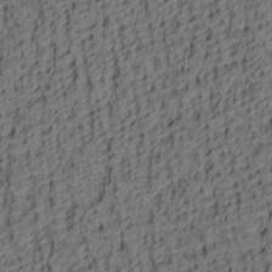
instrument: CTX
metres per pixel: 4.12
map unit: lAa
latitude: 4.6679
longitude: -114.3656
